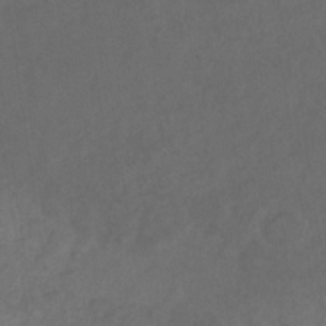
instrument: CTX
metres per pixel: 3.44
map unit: eHb
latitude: -32.2551
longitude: 72.2550
